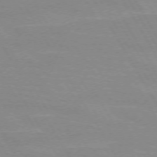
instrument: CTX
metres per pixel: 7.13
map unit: lApd
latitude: 72.0822
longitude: -56.0255
